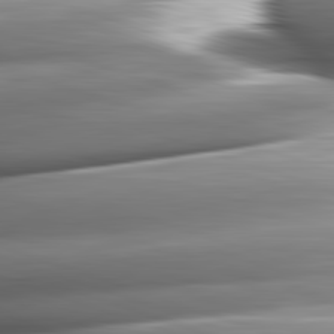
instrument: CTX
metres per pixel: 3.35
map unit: lApd
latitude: 82.4978
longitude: -144.6112
